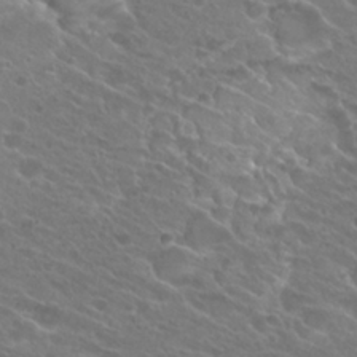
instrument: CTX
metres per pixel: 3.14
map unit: Hto
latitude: 24.7624
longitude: -37.8961
